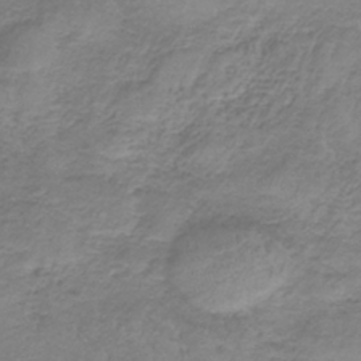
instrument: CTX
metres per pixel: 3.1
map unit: HNb
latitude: -34.7841
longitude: 56.3495
